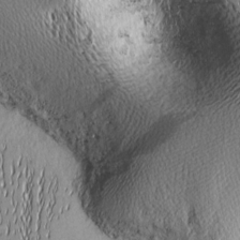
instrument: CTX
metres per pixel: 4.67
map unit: Nhu
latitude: -5.0108
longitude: -152.1200
